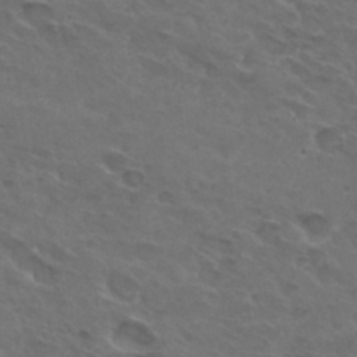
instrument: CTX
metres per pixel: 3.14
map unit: Hto
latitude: 32.0822
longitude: -45.4426
